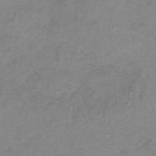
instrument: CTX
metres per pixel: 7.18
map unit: HNb
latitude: -34.5574
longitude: 58.6329
